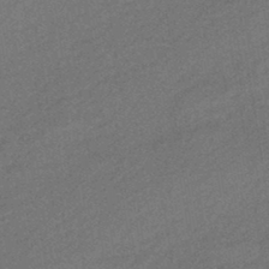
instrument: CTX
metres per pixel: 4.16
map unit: HNhu
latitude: -43.9367
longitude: 90.5763
